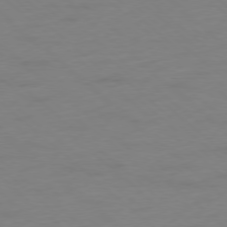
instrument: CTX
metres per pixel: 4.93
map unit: Ap
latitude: -78.2550
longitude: -57.1781
